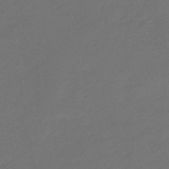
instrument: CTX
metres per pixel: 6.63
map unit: eHb
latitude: -47.5588
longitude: 88.3684
